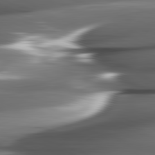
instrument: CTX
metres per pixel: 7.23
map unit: lApd
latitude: 82.4223
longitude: -144.4223
